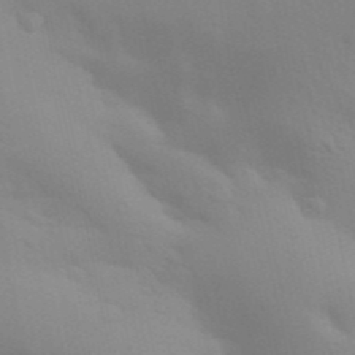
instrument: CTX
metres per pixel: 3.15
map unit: Aa
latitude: 32.5924
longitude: -145.1970
